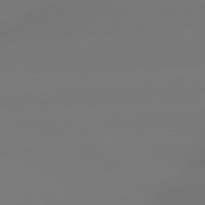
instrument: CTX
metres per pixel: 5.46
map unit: lApd
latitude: 79.2348
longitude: -143.6505
